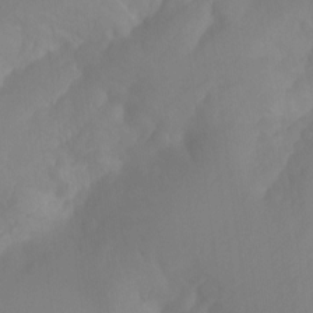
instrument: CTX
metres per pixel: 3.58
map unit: Ht
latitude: -14.4440
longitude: -56.8757
